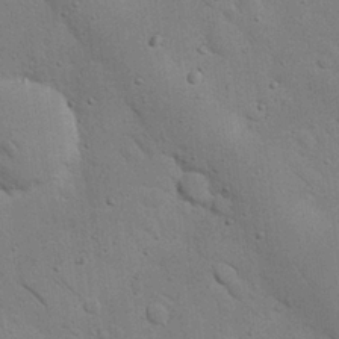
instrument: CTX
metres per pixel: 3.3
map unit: Nhu
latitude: 23.1781
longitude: -74.9136
